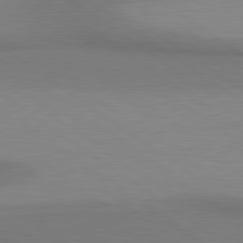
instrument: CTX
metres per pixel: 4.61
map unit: lApd
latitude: 80.6301
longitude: 161.7289
